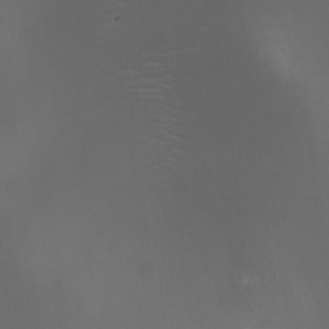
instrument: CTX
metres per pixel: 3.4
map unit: HNhu
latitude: 8.5357
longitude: -1.4993
